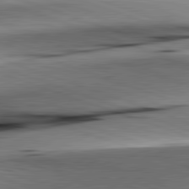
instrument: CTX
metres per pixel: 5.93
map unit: lApd
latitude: 81.9528
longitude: -151.7260
